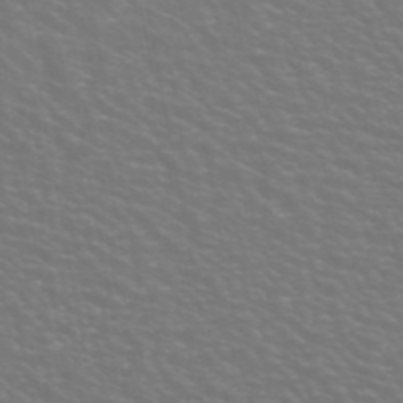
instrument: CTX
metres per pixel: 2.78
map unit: ANa
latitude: 42.9514
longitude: 23.2565
